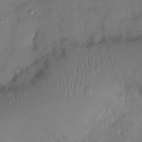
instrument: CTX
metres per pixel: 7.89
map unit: Ht
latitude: 0.8758
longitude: -13.7450
